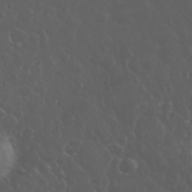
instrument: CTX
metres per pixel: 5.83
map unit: eHh
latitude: 33.9906
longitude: -59.6316
